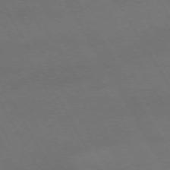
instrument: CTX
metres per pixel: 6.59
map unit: Hpe
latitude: -74.6141
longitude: 8.4629
